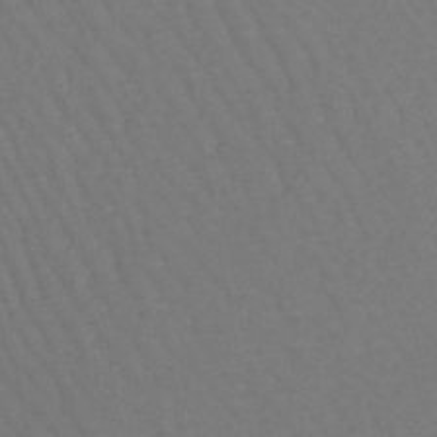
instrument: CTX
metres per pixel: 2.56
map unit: lHb
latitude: -46.5951
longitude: 77.7289
